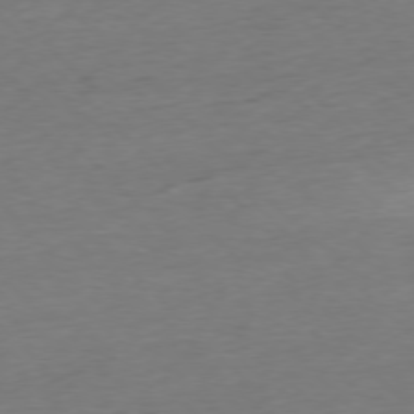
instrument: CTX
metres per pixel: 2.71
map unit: Ap
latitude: -77.1998
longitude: -97.9150
